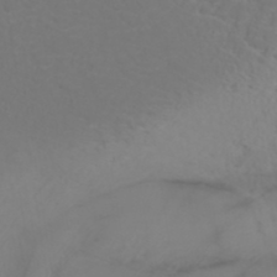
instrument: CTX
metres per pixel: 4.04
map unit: ANa
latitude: 36.5546
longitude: 13.8989
